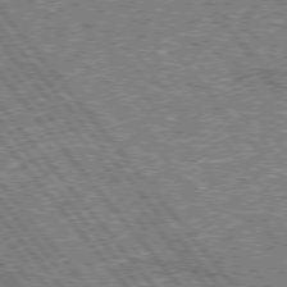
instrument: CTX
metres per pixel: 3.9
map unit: lApd
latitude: 75.7261
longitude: -77.4804
